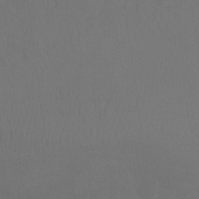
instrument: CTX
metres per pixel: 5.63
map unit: Ht
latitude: -9.4832
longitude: -38.3467
